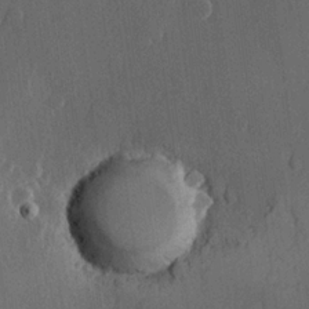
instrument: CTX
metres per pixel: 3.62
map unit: Hve
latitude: 22.6679
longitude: 147.5399
